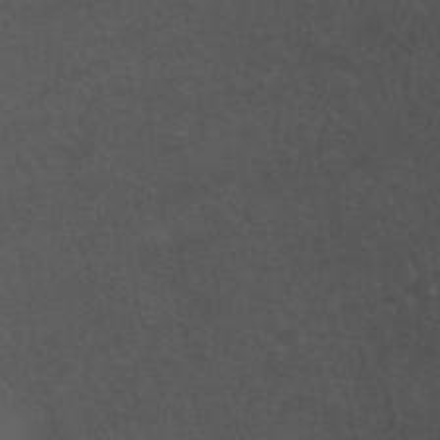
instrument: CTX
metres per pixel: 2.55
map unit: ANa
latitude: 42.3845
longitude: 14.4440
